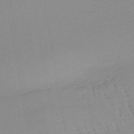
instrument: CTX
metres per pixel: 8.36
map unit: lHb
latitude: -42.3873
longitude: 59.7855
